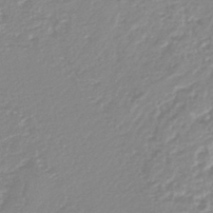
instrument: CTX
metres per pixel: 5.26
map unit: lHb
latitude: -44.3495
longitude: 78.3873
